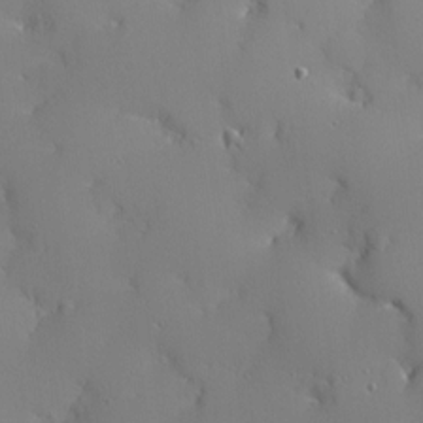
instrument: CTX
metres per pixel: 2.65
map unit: Ave
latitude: 12.2712
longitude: -101.4993
